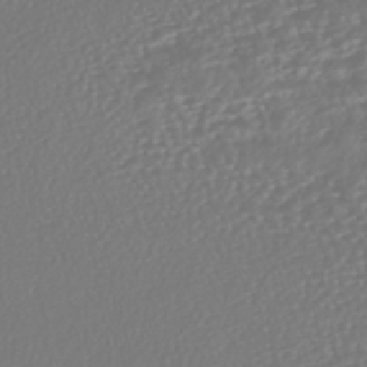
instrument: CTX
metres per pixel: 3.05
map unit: HNhu
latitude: -46.6329
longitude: 105.3320
